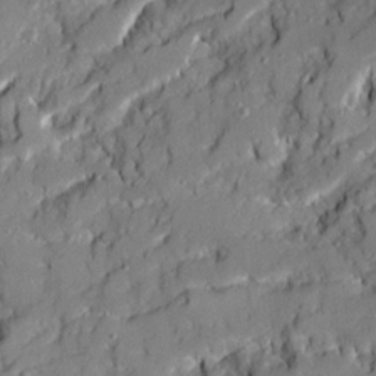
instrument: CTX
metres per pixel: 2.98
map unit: Ave
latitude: 19.1592
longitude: -129.0647
